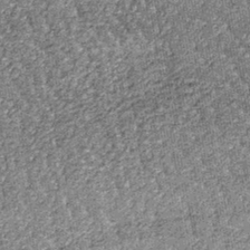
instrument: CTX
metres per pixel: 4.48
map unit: lHb
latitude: -39.8044
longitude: 64.9920
